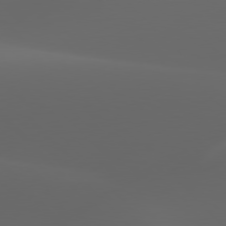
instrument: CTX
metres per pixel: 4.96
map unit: lApd
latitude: 77.8394
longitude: -53.6883
